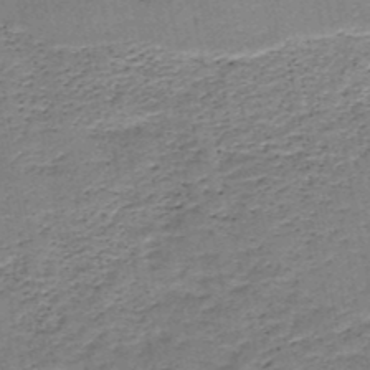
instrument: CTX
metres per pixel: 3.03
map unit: HNb
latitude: -49.1054
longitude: -40.0444
